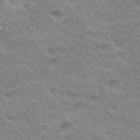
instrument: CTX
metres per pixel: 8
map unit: Hto
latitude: 33.8772
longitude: -46.8191
